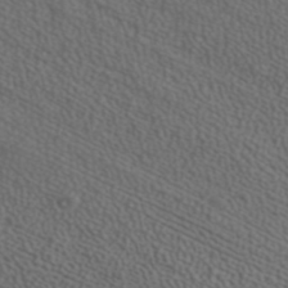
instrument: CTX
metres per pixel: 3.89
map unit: ANa
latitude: 40.2333
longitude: 24.0661
